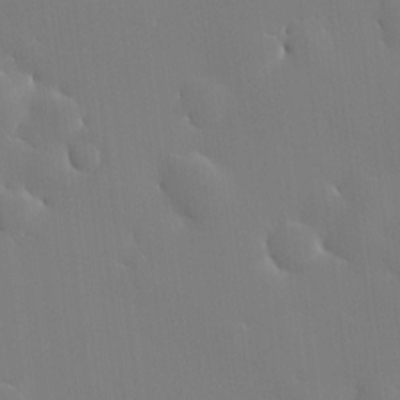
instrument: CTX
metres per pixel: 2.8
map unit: HNhu
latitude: 9.9906
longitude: 15.6533
